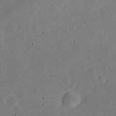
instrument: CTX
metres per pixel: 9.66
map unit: eHh
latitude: 23.7827
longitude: -69.1025
